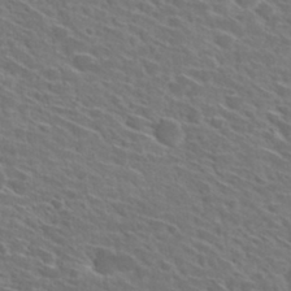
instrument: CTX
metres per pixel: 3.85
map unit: Hto
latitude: 29.5182
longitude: -46.8758
